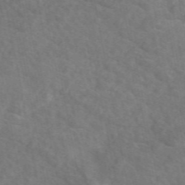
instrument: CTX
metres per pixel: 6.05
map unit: eAb
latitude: 49.5938
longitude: 119.9745
